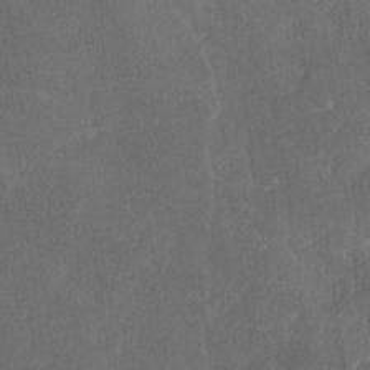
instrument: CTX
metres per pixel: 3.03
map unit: lAvf
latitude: -8.1228
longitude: -111.9528
